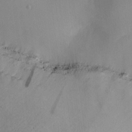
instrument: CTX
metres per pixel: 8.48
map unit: lAa
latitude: 4.0633
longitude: -112.0633
